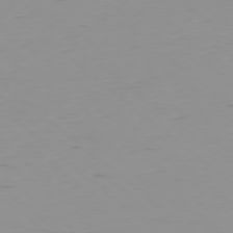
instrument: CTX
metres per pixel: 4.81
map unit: Hpe
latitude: -78.7652
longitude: 12.5952
